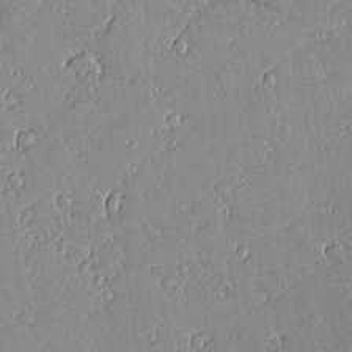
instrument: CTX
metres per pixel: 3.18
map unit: lAvf
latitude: 15.9906
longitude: -127.4993
